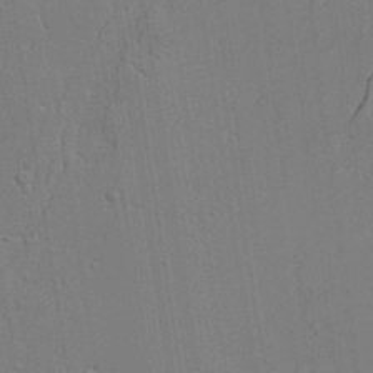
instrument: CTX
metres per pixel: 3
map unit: lAvf
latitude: 23.6127
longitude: -110.1200
